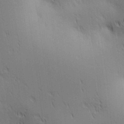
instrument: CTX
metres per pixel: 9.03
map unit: lAa
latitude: 11.2159
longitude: -108.1388
